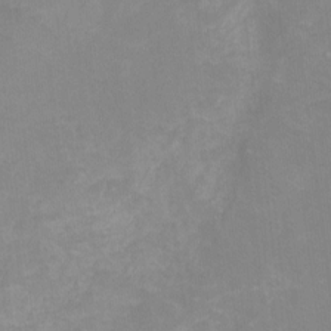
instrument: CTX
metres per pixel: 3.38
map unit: Hto
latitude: -11.5777
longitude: -40.2144
